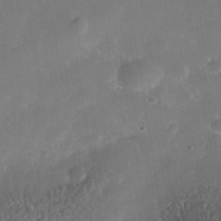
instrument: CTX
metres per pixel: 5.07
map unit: Nhe
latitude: -38.0283
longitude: -113.4426
